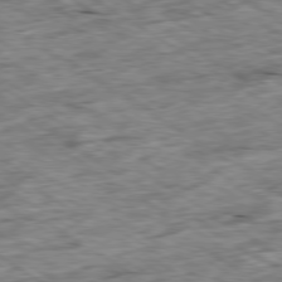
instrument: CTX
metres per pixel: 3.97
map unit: Ap
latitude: -79.9556
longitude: -86.8758
